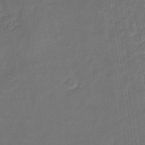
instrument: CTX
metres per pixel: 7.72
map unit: eHb
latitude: -33.4077
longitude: 73.2754
